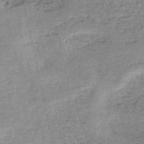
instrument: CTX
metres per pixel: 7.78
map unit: HNb
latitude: -53.4265
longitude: -40.5923
